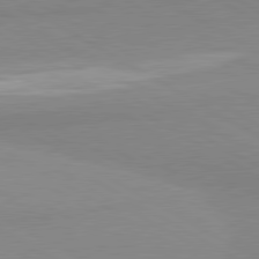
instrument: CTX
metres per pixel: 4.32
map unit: lApd
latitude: 80.5357
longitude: -179.0459
